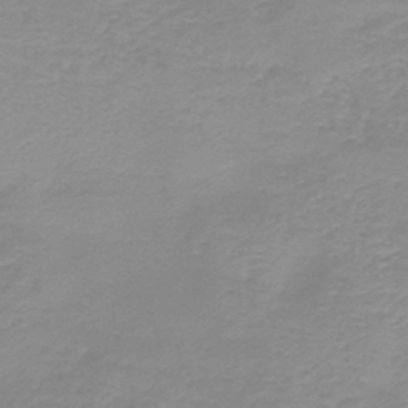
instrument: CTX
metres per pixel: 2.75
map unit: HNb
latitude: -44.4818
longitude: 53.2942
